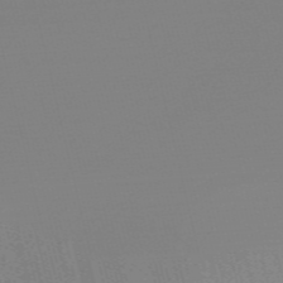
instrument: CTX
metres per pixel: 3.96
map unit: Nve
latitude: -57.3509
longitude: 62.4062
